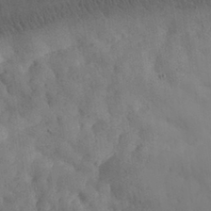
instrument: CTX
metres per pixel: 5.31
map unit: eHh
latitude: 30.5168
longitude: -68.4223
